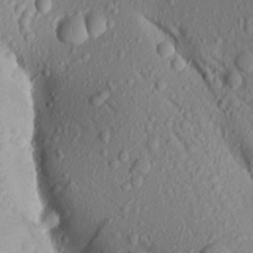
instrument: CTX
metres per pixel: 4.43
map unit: Aa
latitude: 17.0081
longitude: -146.0822
